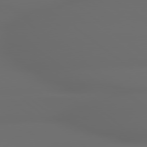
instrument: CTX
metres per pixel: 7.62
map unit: lApd
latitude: 79.1781
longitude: -163.4616
